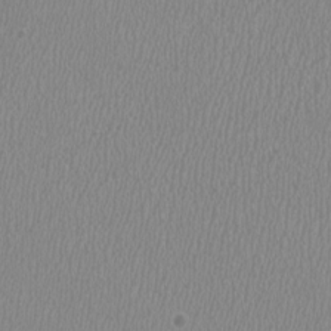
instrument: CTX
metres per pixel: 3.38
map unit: HNhu
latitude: -0.0661
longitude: -0.9513
